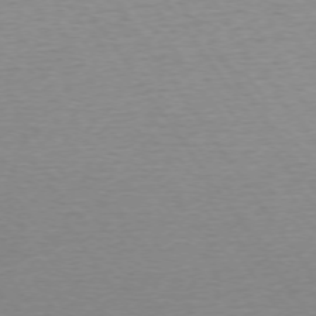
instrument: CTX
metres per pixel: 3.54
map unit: Ap
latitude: -74.4440
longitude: -79.9150
